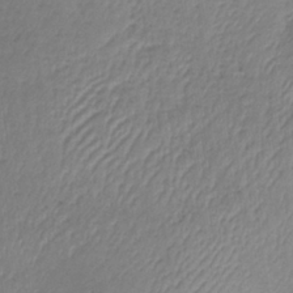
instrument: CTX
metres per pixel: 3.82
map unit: lHb
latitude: -37.1431
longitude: 71.5399
